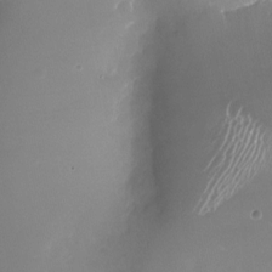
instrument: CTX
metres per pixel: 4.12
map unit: Nhu
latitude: -23.3699
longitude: -73.2348
